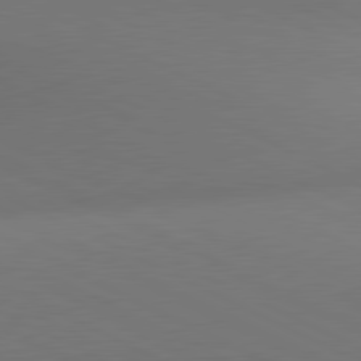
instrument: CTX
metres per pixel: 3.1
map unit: lApd
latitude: 81.0836
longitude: 134.1795
